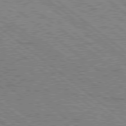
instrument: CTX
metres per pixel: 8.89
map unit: Hpe
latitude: 78.4790
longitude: -120.9703
